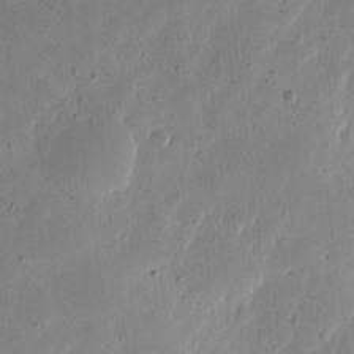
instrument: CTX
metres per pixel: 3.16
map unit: eHh
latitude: 6.9892
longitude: -71.6694
